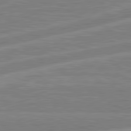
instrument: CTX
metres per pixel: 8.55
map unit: lApd
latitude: 81.1025
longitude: -168.2145
